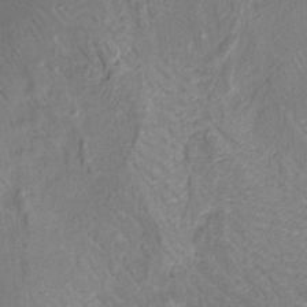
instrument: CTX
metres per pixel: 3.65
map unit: Htu
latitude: -5.8611
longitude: 151.7855
